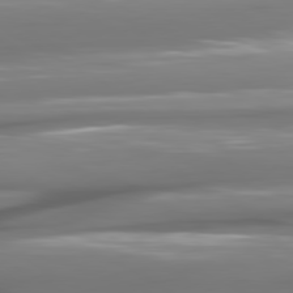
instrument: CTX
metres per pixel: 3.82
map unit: lApd
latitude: 80.6490
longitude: -144.1200
